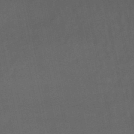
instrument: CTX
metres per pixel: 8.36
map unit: eHb
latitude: -50.6140
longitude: 72.3495
